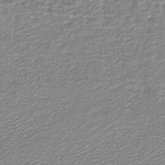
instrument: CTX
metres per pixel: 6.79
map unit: lHb
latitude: -46.7085
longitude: 60.3306
